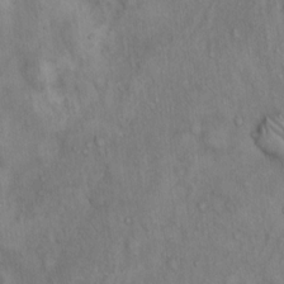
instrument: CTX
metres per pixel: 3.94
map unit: Hto
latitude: 13.6883
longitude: -58.0822
